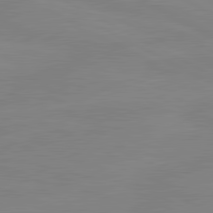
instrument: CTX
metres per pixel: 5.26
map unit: lApd
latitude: 81.0647
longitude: -176.4979
